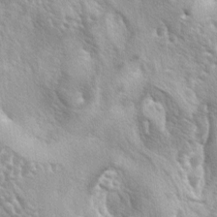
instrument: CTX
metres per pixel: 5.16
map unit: lAa
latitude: -5.7477
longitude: -125.7639
